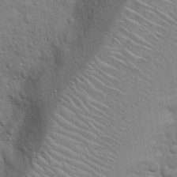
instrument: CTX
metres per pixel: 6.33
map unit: Hto
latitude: 19.1025
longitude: -52.2145
